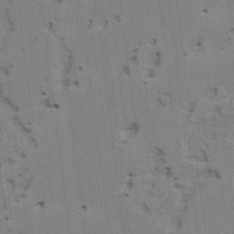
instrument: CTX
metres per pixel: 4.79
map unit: lAvf
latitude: 25.3481
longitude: -111.8206
